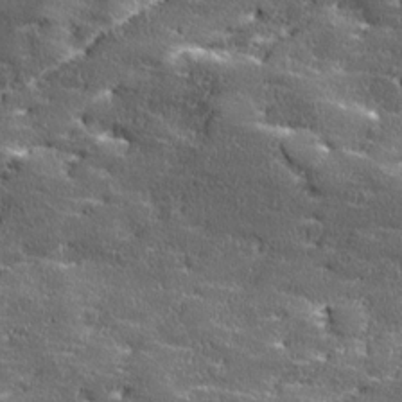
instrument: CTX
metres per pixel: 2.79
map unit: Ave
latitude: 18.1766
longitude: -136.6302
